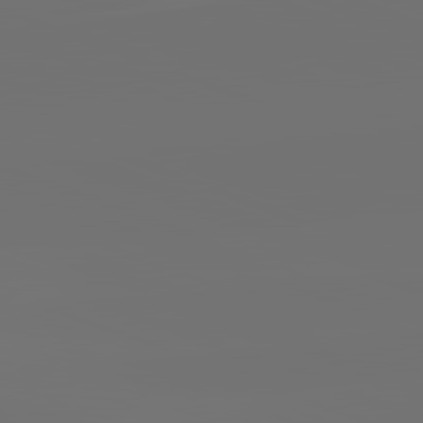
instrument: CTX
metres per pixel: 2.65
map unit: lApd
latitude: 82.2144
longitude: -154.0255
